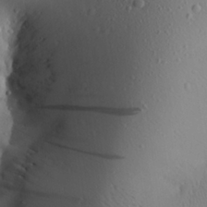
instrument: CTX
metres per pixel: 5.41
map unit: Aa
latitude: 25.0836
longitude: -136.8002
